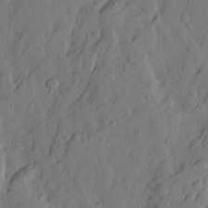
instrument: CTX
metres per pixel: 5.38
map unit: Ave
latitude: 13.8583
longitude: -132.1389
